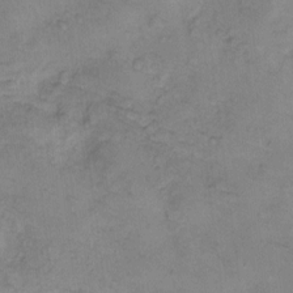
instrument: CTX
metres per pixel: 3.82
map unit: Hto
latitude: 6.6679
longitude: -61.9150
